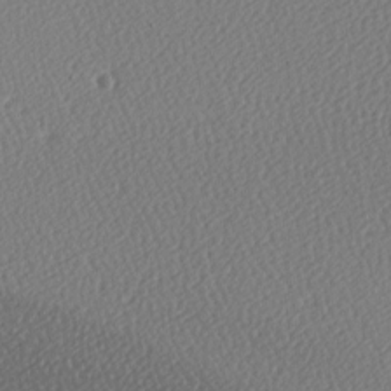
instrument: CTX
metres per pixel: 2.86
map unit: lAa
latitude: -9.6344
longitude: -128.1578
